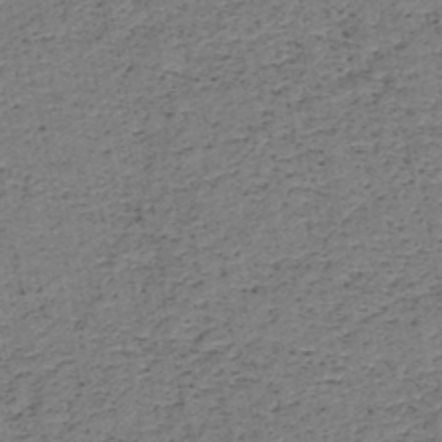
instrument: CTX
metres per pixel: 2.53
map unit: HNb
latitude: -48.5763
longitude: -40.0633
